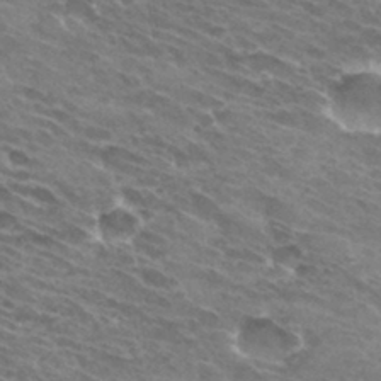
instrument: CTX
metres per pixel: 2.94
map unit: Hto
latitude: 32.3089
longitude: -42.9514
